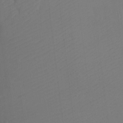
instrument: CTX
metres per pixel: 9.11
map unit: Ht
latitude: -7.8044
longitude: -34.3845
